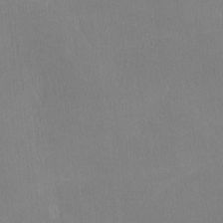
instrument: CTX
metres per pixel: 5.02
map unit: lHvf
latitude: -11.3321
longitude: -99.9906
